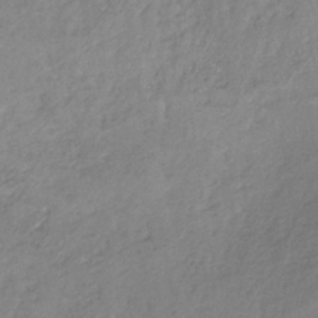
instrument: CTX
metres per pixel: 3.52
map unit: HNb
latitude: -31.8044
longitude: 59.0675
